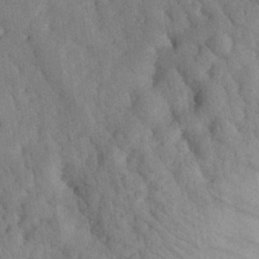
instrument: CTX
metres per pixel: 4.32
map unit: eHh
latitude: 28.8947
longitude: -77.1214
